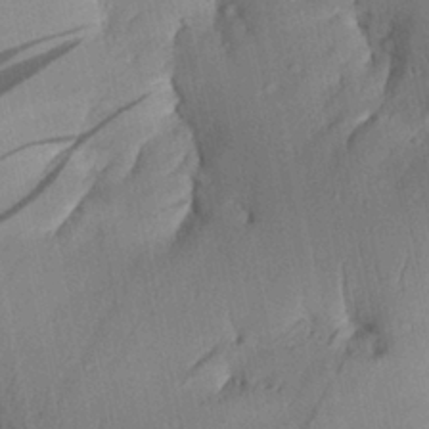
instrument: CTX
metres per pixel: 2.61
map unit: Aa
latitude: 27.8206
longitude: -134.9136
